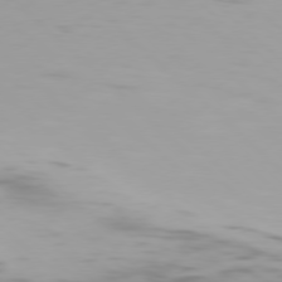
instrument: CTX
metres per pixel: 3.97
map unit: Hpe
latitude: 77.2348
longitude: -171.9150
